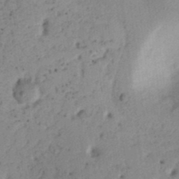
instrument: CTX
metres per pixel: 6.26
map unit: Ht
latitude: 11.1025
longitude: -74.4979
